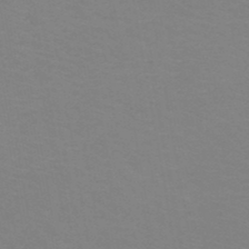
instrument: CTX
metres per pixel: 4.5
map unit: HNb
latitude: -48.6708
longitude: -46.4601
